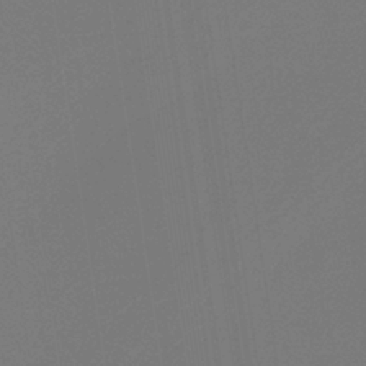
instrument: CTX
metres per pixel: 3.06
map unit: HNb
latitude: -37.6532
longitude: 55.0109
